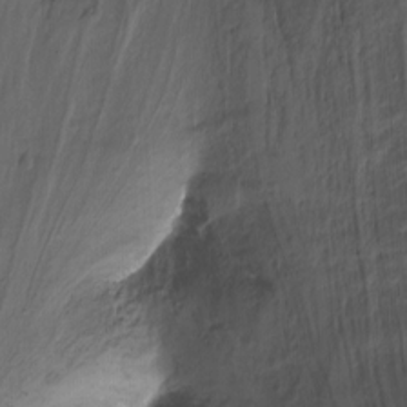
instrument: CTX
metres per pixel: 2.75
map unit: Hto
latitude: -13.1242
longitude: -42.1578
